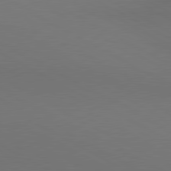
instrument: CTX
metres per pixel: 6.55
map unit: lApd
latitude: 80.6301
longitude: 140.2739
